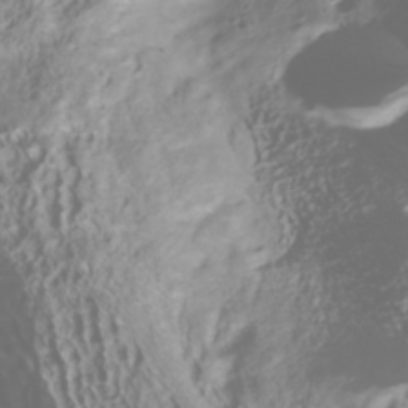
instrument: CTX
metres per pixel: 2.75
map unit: Nhu
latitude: -40.7463
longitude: -86.4412
